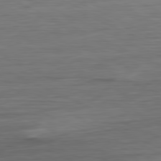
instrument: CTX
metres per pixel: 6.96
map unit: Ap
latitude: -81.4266
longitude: -68.7057
